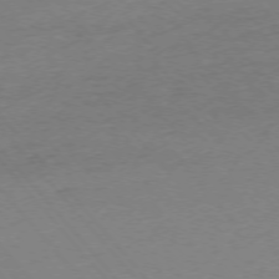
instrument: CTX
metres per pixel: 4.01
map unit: Ap
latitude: -75.6344
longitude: -81.0458
